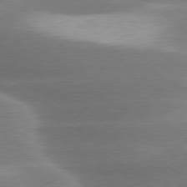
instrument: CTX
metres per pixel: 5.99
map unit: lApd
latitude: 79.6694
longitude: -116.3845
